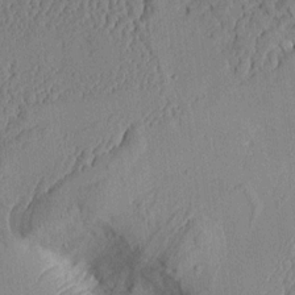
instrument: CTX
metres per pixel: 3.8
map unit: Aa
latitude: 10.2523
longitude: -127.6883
